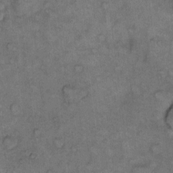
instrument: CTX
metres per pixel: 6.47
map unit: eHh
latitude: 10.1200
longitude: -63.6694
